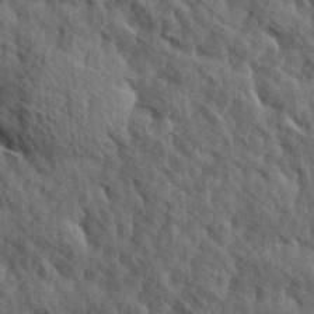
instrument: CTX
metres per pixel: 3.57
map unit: Hve
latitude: 31.5183
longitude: 149.1620
